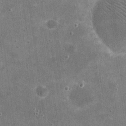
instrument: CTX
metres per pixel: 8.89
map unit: eHh
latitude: 20.6302
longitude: -65.6694
